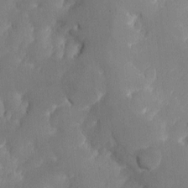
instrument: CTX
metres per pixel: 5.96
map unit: Nhe
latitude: -1.5588
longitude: -58.8569
